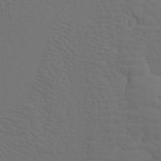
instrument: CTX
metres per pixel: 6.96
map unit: Nhu
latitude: -7.3132
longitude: -69.5749
